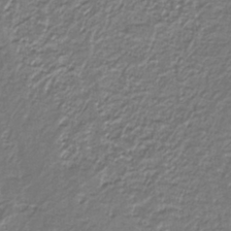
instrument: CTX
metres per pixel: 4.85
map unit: lHb
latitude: -39.7667
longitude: 52.9919
